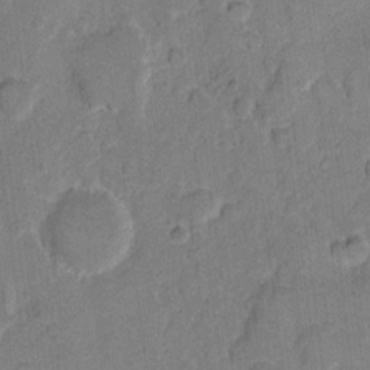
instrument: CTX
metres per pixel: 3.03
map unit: eHh
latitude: 10.3090
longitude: -64.6490
